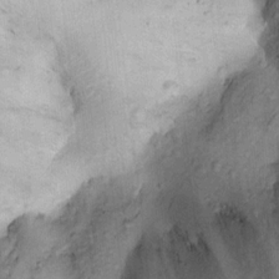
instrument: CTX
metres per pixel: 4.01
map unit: Ht
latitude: 10.1767
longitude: -37.8016
